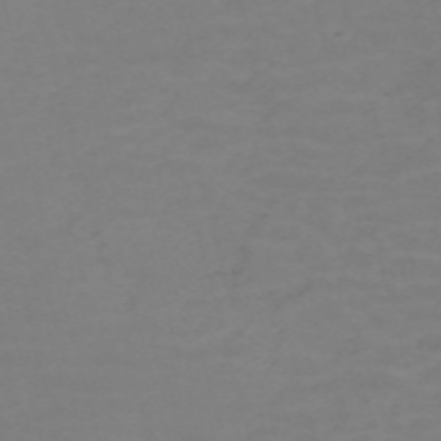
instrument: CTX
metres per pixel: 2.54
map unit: Nve
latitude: -59.1809
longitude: 60.4440
